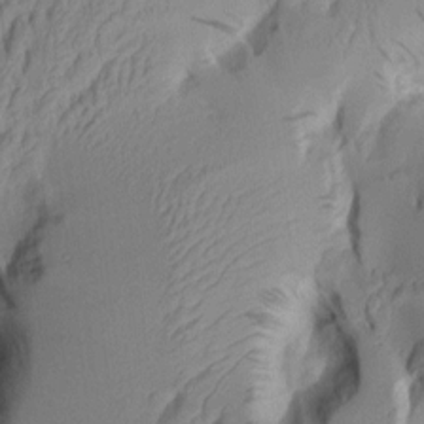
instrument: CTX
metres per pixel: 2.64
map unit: Aa
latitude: 7.7450
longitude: -128.0444
